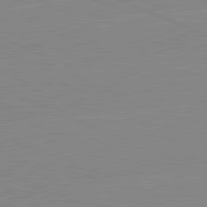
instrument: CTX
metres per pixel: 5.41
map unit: lApd
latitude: 81.6127
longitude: -157.3481
